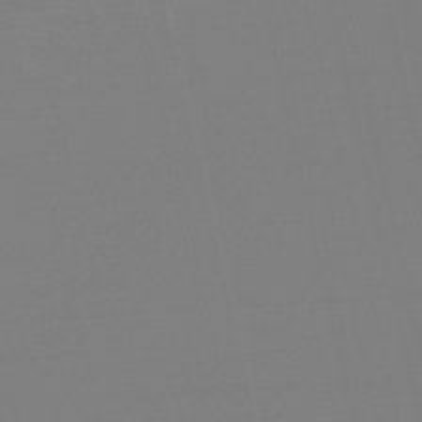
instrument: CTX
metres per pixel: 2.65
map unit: Nve
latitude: -56.9541
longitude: 62.1605
